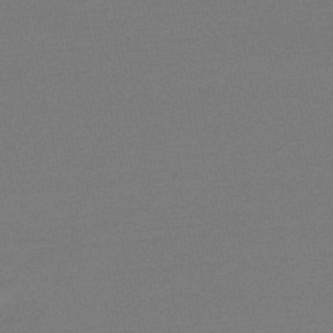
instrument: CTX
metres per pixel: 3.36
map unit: lHb
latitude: -48.8597
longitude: 83.1809
